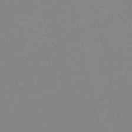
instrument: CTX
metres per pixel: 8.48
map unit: HNb
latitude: -52.2361
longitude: -44.8002
